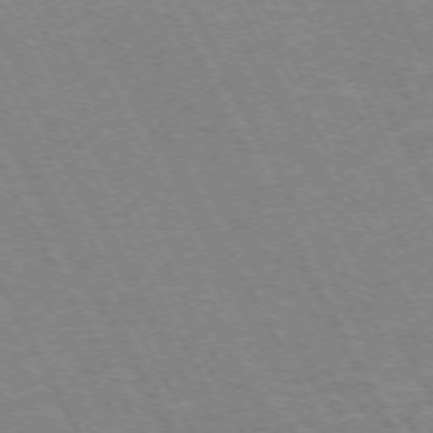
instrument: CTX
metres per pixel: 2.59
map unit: Hpe
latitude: -72.0283
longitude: 9.5210
